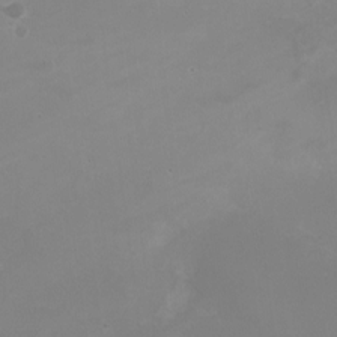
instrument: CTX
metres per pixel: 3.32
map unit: Nhe
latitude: -19.7289
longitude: 143.6343
